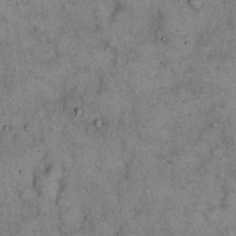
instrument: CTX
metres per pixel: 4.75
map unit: eHh
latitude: 15.6694
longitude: -62.2145
